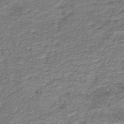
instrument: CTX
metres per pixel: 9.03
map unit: lHb
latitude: -41.8800
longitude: 52.9919
